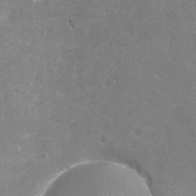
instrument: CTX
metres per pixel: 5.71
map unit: Nhu
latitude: -17.5399
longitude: -56.9891
